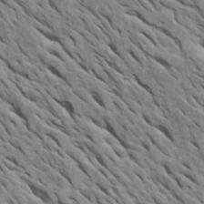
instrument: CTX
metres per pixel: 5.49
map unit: Htu
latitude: 0.9702
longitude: 145.6533
